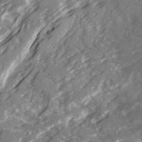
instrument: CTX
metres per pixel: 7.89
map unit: Ave
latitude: 20.6302
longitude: -130.8947
